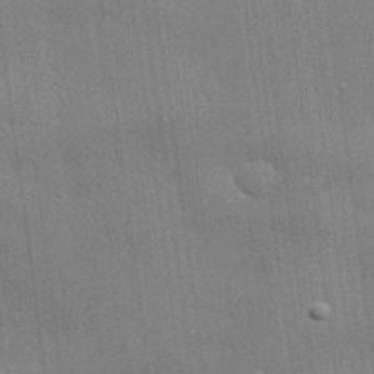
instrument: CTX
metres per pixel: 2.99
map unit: eHh
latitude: 29.6316
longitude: -82.7813
